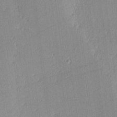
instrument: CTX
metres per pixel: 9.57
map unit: lHvf
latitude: -13.3699
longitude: -102.7624
